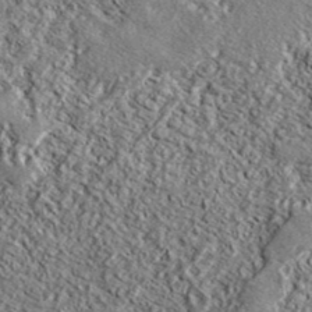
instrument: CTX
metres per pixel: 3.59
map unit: lHvf
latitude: 42.4979
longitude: -89.1404
